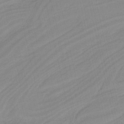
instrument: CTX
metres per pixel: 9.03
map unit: HNb
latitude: -36.9919
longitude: 56.4818
